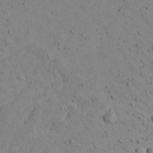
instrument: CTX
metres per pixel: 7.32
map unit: Aa
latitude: 22.1011
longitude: -139.7261
